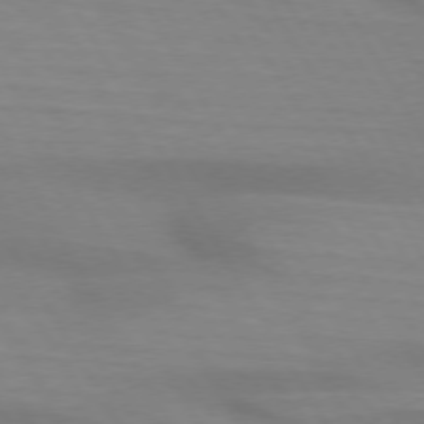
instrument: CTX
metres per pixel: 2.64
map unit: lApd
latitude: 74.1011
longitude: -65.7827
